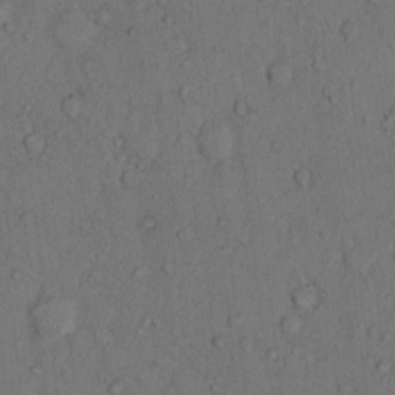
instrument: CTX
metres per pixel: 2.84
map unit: Hto
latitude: 10.3845
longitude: -59.2537
